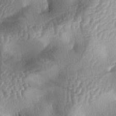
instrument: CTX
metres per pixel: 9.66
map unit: lAa
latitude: -4.6896
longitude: -127.8017
